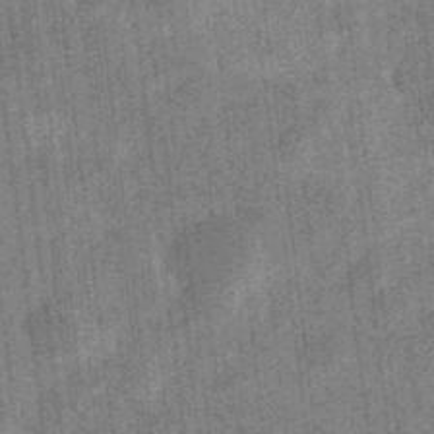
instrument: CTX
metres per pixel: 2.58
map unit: eHb
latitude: -35.9556
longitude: 79.2376
